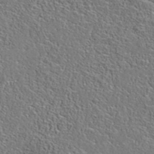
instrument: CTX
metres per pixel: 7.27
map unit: eAb
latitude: 35.7449
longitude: 108.4062
